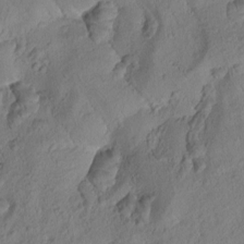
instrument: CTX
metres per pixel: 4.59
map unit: Htu
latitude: -0.6708
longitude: 174.8785
